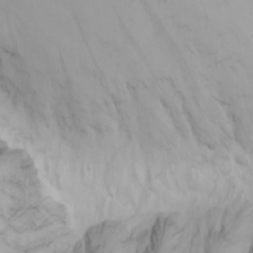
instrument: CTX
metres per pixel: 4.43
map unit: Nhu
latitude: -4.5762
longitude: -91.6883
